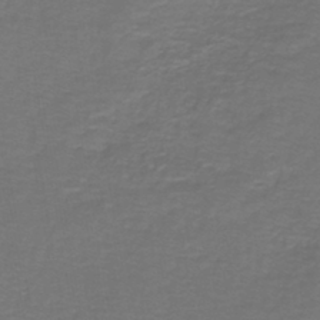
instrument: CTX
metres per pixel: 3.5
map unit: lHb
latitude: -43.6154
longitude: 56.6518
